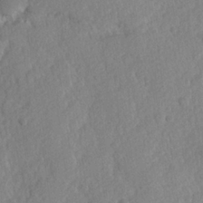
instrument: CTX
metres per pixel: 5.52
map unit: Hve
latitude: 24.4412
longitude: 144.1417
